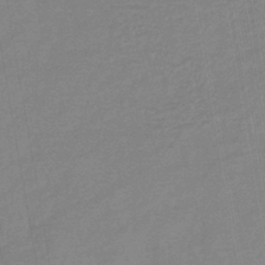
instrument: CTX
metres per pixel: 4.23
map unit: lHb
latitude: -42.3873
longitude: 75.2565
